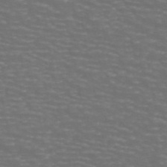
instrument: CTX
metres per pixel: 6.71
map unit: ANa
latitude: 44.3845
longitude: 29.6344
